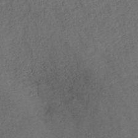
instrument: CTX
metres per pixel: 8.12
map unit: ANa
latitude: 39.4048
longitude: 21.6344
